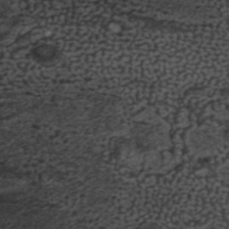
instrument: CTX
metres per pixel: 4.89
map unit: ANa
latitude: 42.1767
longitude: 34.8597
